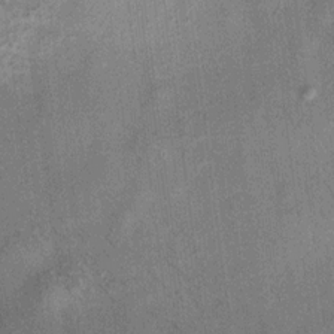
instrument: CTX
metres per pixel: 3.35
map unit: HNhu
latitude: 11.9339
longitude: 10.7274
